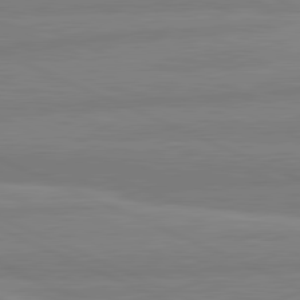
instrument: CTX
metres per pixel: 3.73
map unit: lApd
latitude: 81.8016
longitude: -172.9702
